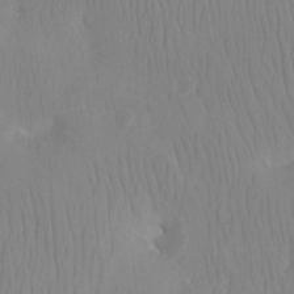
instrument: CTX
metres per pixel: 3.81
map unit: Aa
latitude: -12.5952
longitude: -67.5749
